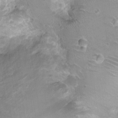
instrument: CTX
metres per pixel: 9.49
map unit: Ht
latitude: -1.9556
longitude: -16.4412
